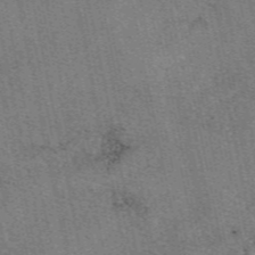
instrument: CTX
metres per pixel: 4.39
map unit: eAb
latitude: 49.4048
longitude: 104.8408
